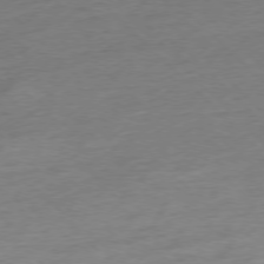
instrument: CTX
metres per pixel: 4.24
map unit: Hpe
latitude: -77.0864
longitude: -13.4804
